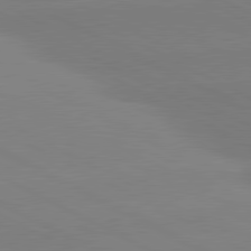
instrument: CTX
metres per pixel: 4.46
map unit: lApd
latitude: 80.9514
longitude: -154.0255
